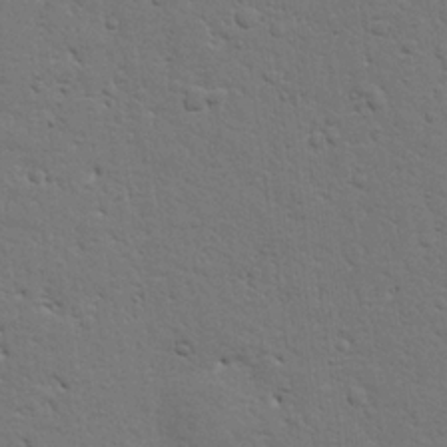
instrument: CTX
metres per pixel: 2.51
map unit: Nhu
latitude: 20.1956
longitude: -78.8191
